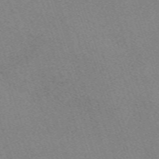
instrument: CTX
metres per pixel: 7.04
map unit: eHh
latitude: -62.4629
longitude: 50.0472
